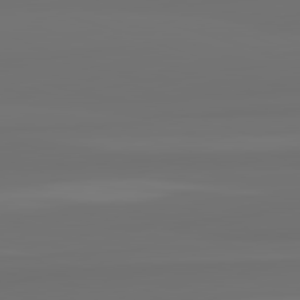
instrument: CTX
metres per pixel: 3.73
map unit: lApd
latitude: 82.4601
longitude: 162.4251
